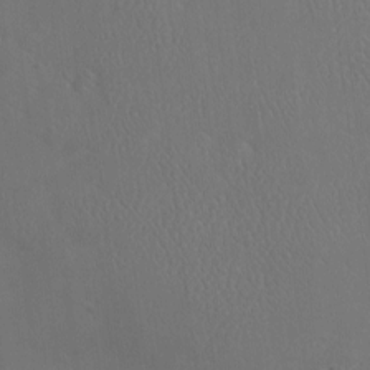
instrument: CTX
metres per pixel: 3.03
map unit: eHh
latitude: -3.7477
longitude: 19.4643
